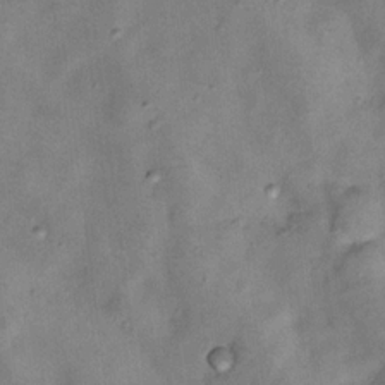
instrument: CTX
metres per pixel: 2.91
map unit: Nhu
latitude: 11.9717
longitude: -28.8758
